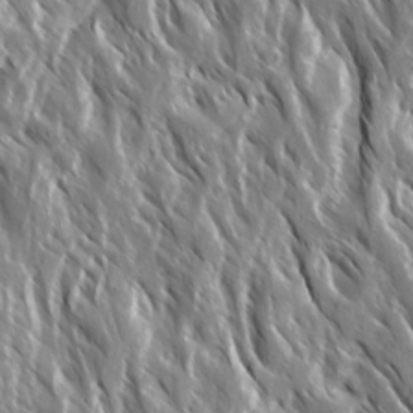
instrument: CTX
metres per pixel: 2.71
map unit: Ave
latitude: 15.2915
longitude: -132.6113
